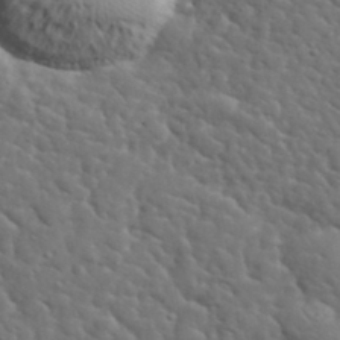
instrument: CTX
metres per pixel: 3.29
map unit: lHvf
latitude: 37.5749
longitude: -92.1389
